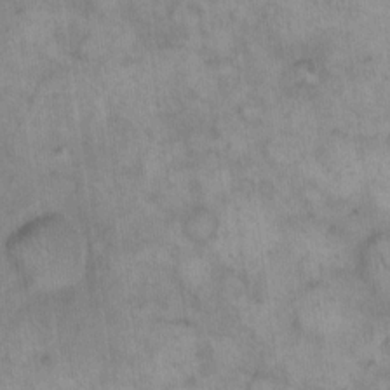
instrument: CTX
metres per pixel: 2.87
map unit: eHh
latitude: 15.3293
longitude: -66.4979
